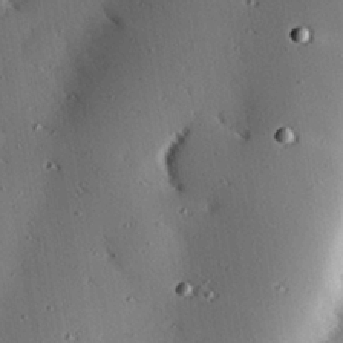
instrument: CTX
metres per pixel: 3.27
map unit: eHh
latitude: 22.7246
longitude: -90.2900
